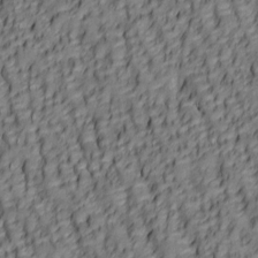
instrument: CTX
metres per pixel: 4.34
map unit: lAa
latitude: 6.1011
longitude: -116.2900
